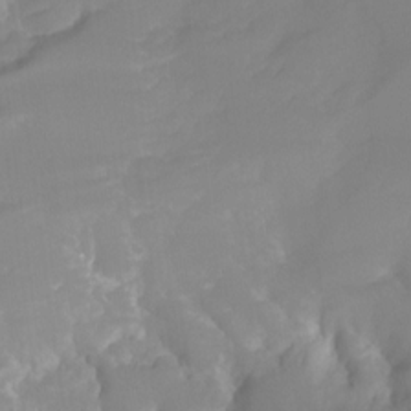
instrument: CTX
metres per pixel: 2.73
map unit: Hto
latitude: -8.3117
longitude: -52.1200
